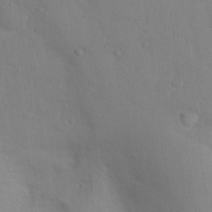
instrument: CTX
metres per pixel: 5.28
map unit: Nhu
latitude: 13.3482
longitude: -28.0822
